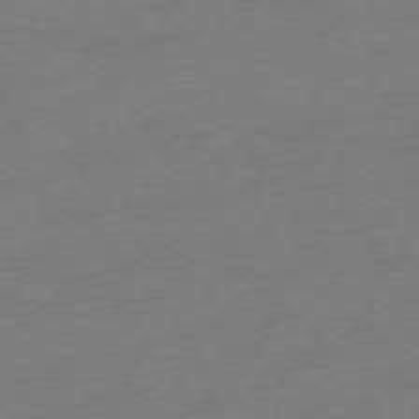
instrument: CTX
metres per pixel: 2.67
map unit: Ap
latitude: -75.3510
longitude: -72.8758
